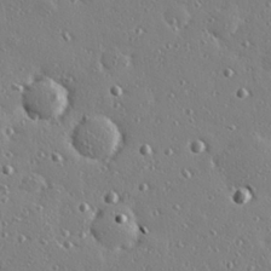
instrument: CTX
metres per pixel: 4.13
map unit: Hve
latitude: 26.3656
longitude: -93.0836
